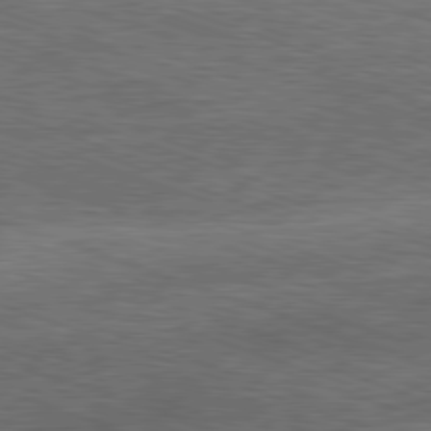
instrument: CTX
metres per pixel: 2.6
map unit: Ap
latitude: -81.3699
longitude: -72.7247
